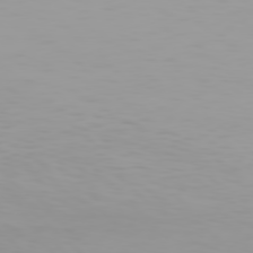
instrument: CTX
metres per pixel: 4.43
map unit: Hpe
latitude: 77.7449
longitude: -137.3482
